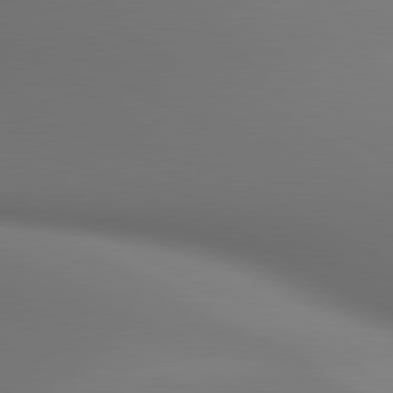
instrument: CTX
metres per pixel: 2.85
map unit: lApd
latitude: 80.6868
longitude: 137.3320
